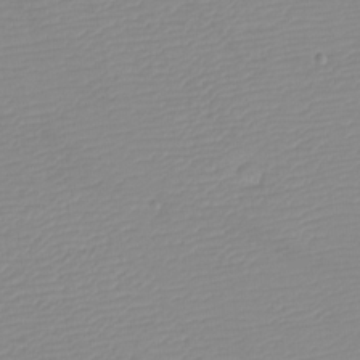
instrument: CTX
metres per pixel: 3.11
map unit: eHh
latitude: -5.8611
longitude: -86.2900
